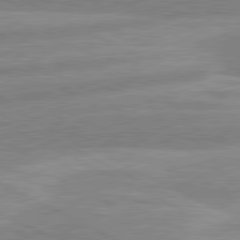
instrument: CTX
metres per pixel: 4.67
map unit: lApd
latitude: 80.5924
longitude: -169.9150
